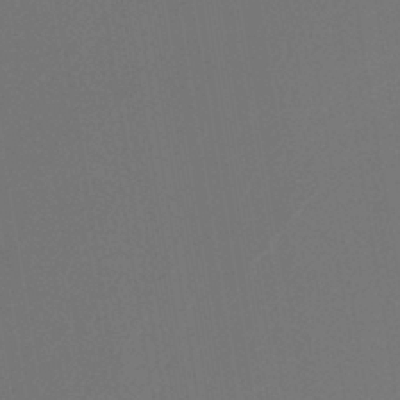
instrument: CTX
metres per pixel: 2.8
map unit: lHb
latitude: -43.2375
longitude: 74.6708
